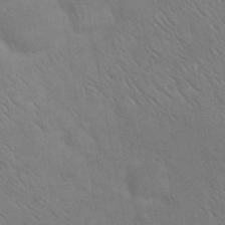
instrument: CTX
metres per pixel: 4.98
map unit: Nhu
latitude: 23.9717
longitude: -62.1389
